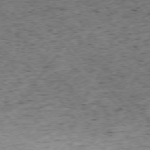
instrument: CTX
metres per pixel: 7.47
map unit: Ap
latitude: -75.8423
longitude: -62.4223
